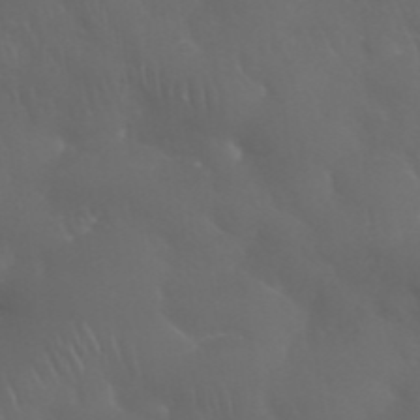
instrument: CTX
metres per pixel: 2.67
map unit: Nhu
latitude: 28.3656
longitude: -66.6490
